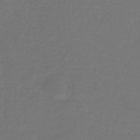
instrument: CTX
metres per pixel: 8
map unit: lHb
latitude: -42.6707
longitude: 67.7289
